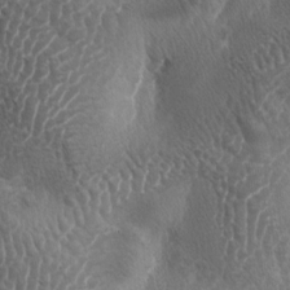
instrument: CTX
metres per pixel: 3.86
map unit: lAa
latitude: -5.1998
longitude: -128.7057
